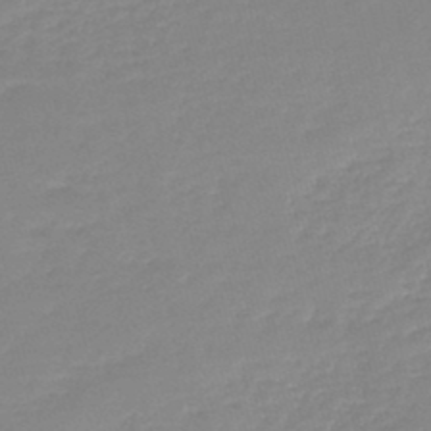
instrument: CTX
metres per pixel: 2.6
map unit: lHb
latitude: -46.1228
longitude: 64.5574
